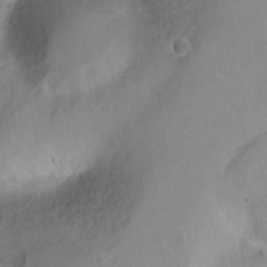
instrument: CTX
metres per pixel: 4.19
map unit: Ht
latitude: -14.1984
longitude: -41.4804
